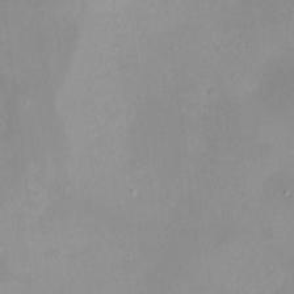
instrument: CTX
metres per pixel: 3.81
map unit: eHh
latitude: -4.9352
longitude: -77.9339
